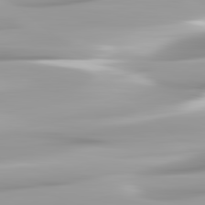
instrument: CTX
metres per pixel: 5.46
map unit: lApd
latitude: 82.5923
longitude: -138.4034
